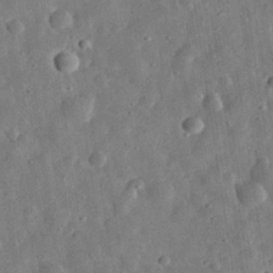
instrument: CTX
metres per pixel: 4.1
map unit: eHh
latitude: 32.6679
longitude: -77.0836
